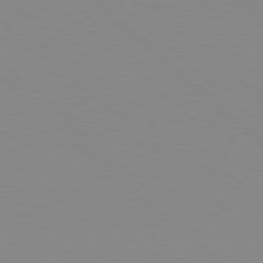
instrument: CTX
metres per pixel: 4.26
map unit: Hpe
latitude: 78.1011
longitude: -161.2537
